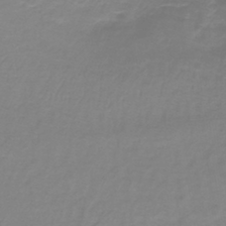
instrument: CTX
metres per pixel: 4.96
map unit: lHb
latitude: -41.7477
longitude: 58.5573
